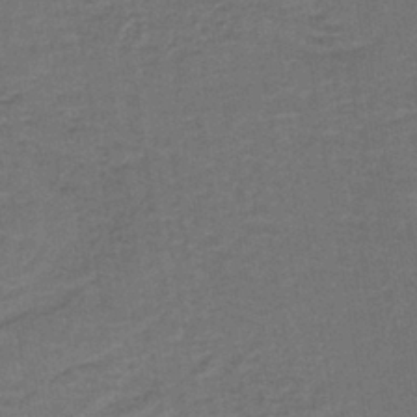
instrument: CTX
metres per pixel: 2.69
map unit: lHb
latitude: -39.2565
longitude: 58.2361
